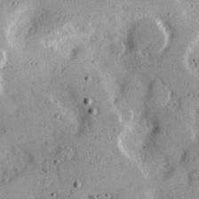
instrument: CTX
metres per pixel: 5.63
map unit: Hve
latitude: 25.8394
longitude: -93.5560
